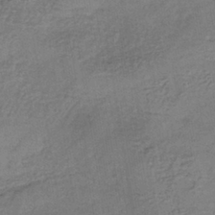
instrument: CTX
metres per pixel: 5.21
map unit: lHb
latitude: -38.5952
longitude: 61.3321
